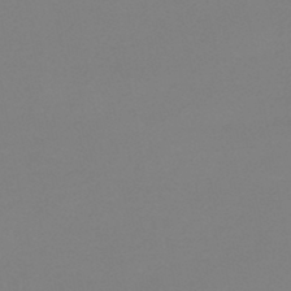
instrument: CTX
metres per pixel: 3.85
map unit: eHb
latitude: -45.7478
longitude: 85.8800
